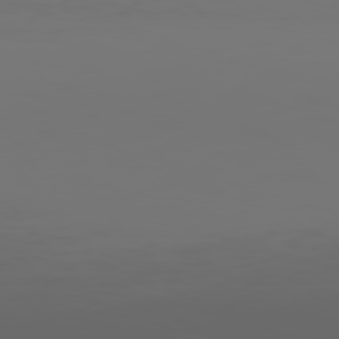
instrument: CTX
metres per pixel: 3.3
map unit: Hpe
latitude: 75.3293
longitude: -127.2159
